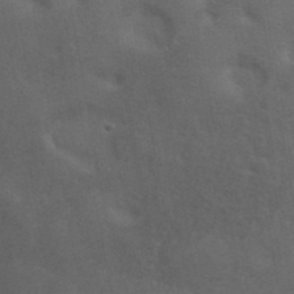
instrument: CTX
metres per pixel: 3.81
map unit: ANa
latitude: 42.3089
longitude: 54.3873
